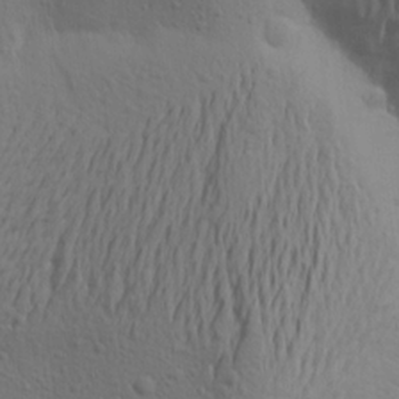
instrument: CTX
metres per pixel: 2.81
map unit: Aa
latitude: 18.8947
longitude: -143.8017
